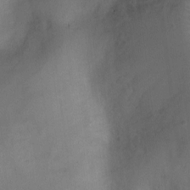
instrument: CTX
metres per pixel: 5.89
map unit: Ht
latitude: -10.8786
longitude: -28.2900
